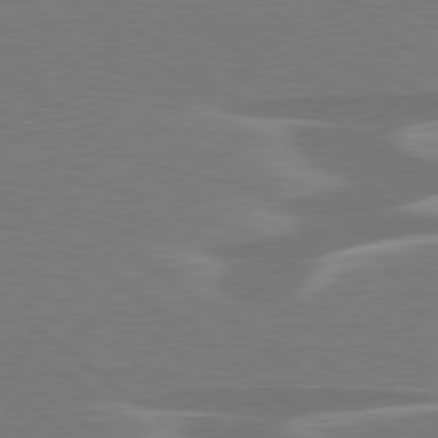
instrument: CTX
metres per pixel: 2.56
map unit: lApd
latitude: 79.1781
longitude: -93.6882
